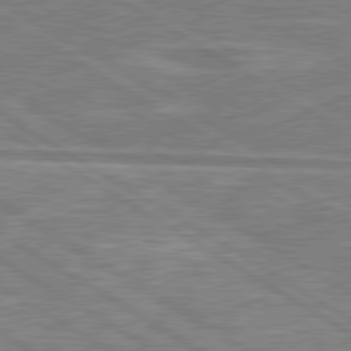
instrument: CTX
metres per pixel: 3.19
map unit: lApd
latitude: 79.5371
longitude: -123.7261
